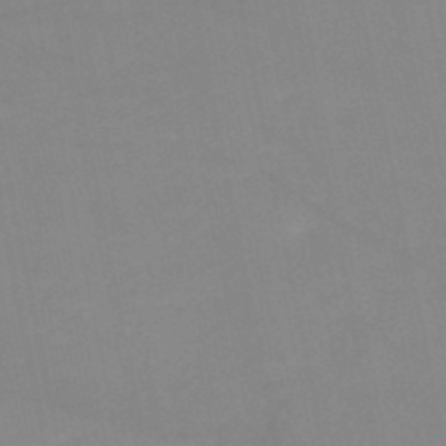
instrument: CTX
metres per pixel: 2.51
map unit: HNb
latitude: -49.6344
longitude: -40.3278
